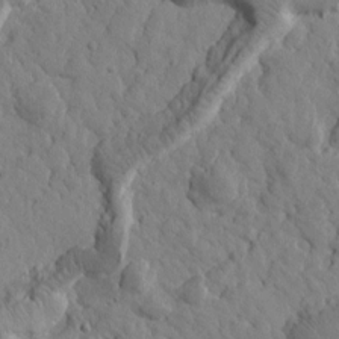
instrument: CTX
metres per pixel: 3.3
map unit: Htu
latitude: 2.1200
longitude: 178.8975
